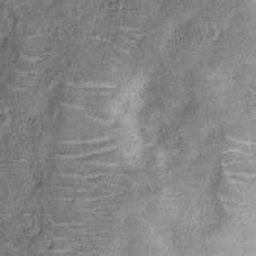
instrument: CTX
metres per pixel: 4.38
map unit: Nhu
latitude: -12.1228
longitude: -22.9892
